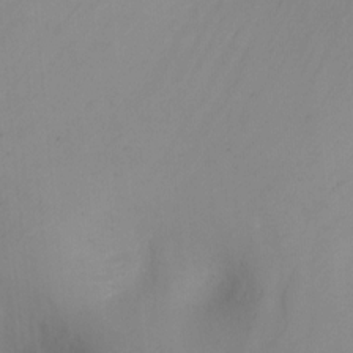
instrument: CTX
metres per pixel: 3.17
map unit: Ht
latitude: -2.8785
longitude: -28.4412
